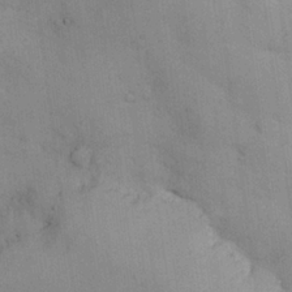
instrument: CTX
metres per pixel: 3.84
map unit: Nhu
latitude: 26.2901
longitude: -69.0837
